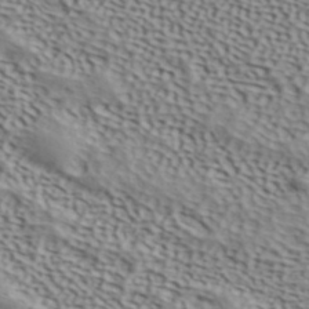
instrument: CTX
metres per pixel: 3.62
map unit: ANa
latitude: 41.8394
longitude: 50.5762
